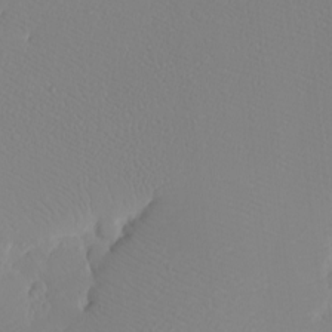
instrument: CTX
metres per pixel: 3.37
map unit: eHh
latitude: -7.8800
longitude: -70.9514
